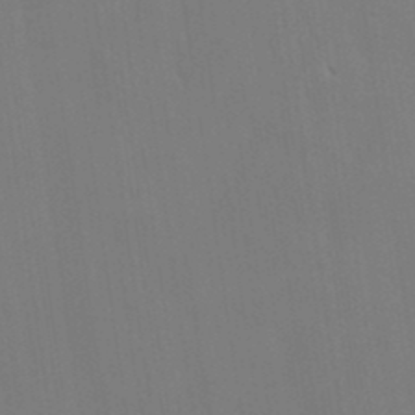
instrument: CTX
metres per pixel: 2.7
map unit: HNhu
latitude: 3.9717
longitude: -8.1200
